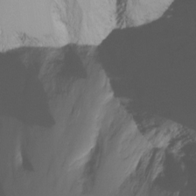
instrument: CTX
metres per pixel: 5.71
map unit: Ht
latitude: -16.8786
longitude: -46.1956
